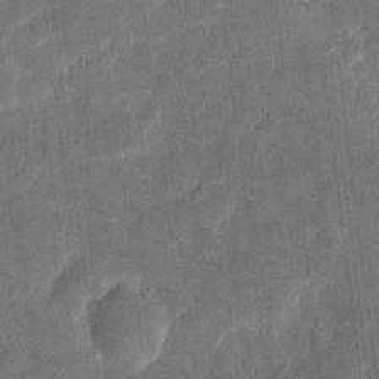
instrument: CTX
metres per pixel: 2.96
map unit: eHh
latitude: 6.7435
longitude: -71.2159
